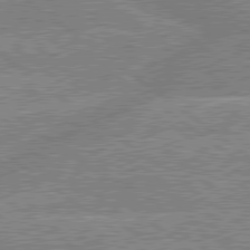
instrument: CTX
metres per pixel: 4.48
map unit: lApd
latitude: 79.4805
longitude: -156.3845
